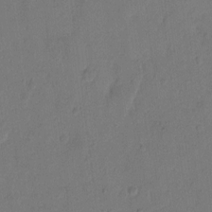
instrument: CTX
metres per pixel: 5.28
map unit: Hto
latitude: 7.5938
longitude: -62.5357
